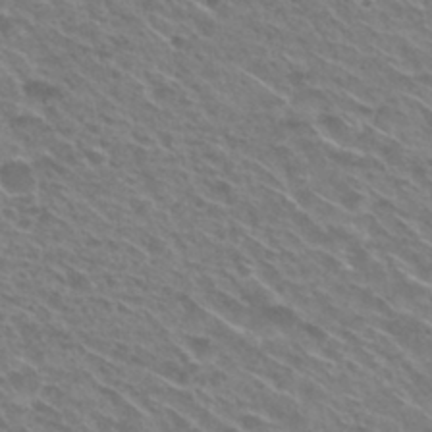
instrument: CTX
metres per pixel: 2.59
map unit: Nhu
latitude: 29.8583
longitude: -48.9136
